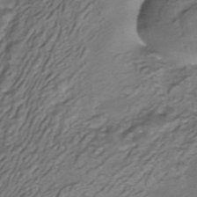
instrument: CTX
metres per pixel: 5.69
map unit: ANa
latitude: -40.9164
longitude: 103.3321
